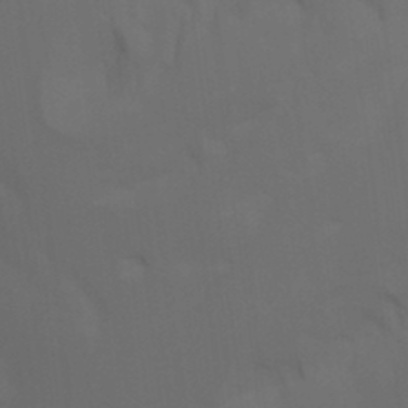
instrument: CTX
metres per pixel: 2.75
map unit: Htu
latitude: -0.6708
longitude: -77.9717
